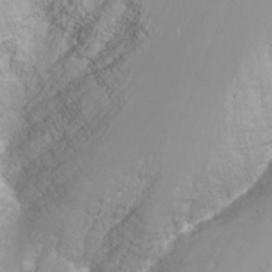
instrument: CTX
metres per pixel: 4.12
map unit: Nhu
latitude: -8.1417
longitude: -73.3860
